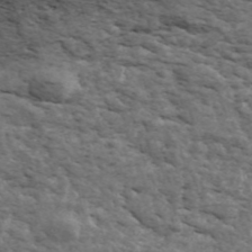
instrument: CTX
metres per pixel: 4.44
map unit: ANa
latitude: 43.7261
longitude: 46.8597
